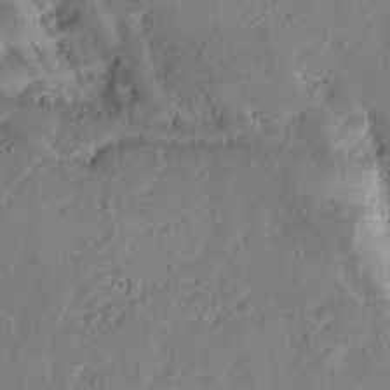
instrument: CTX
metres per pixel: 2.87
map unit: Ave
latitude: 12.9325
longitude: -138.7813
